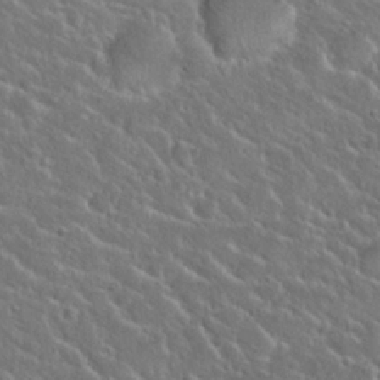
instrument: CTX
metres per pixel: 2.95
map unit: Hto
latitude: 24.9702
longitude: -50.2522
